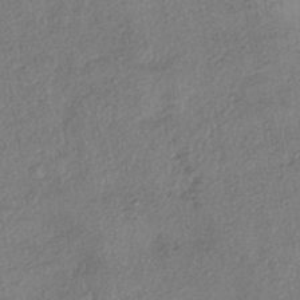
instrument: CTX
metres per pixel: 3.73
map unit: eHh
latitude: -41.5021
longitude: 120.1228
